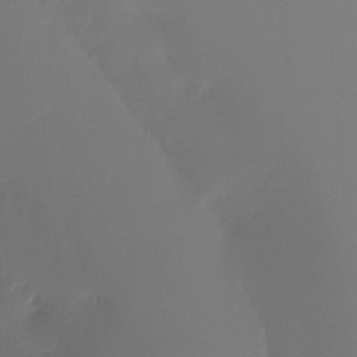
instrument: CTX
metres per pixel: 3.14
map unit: Ht
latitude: -16.4062
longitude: -49.0647
